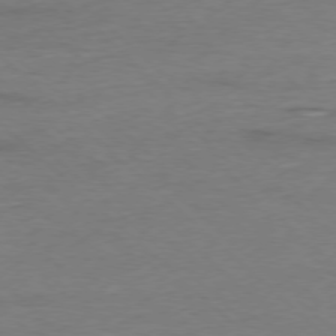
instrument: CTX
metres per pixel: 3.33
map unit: Ap
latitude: -77.6155
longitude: -88.0255
